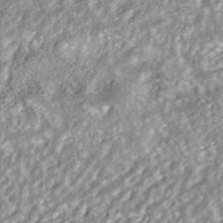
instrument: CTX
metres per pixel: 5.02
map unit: ANa
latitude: -41.7477
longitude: 103.7100
